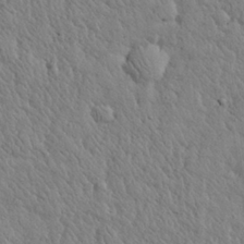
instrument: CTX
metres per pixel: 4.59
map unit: eHh
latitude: 28.4979
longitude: -75.7450
